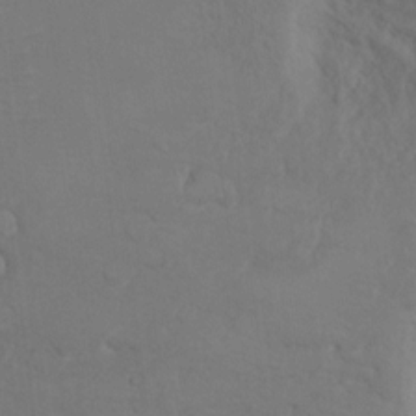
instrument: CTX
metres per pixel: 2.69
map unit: Ht
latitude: 5.1592
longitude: -29.7260
